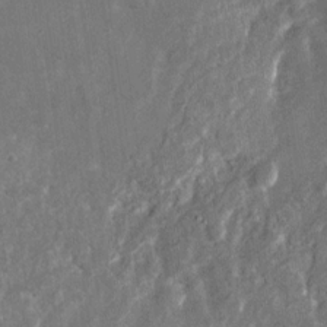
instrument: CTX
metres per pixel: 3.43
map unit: Nhu
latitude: -28.5952
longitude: -76.3656
